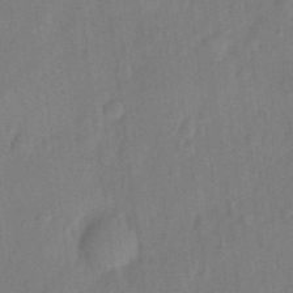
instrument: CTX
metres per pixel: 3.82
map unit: eHh
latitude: 5.9717
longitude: -74.1767
